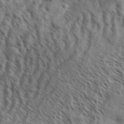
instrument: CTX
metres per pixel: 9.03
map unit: Aa
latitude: 33.6883
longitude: -138.9325
